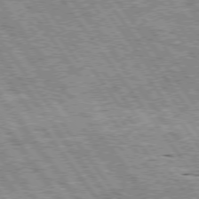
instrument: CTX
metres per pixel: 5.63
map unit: Hpe
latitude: 74.9514
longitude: -156.0444
